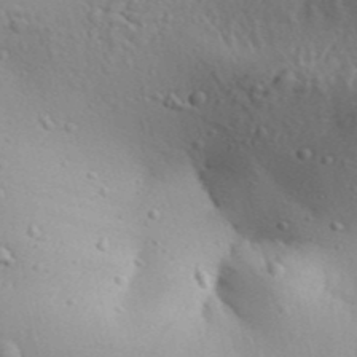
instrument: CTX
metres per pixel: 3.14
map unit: Aa
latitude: 31.2726
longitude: -135.0080
